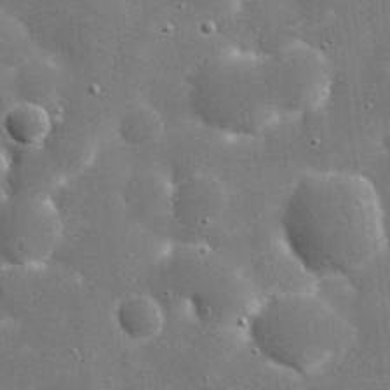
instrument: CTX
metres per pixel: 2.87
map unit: eHh
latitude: 20.7624
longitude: -67.3670
